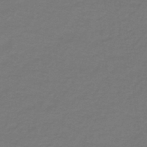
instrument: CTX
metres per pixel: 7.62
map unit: lHb
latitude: -43.4643
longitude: 56.3495
